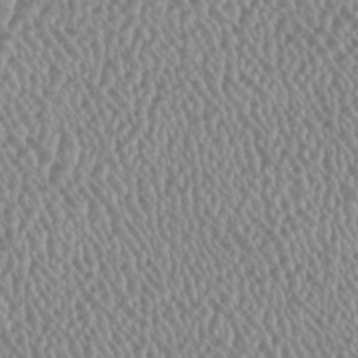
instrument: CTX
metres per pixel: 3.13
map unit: HNhu
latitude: -1.5588
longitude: -0.0822
